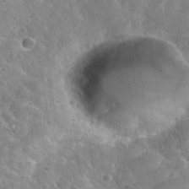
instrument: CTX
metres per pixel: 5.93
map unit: Nhu
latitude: 32.1389
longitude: -51.4048
